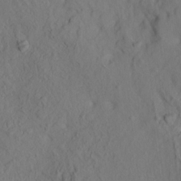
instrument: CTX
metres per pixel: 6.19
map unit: HNhu
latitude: 11.2159
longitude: 23.5588
